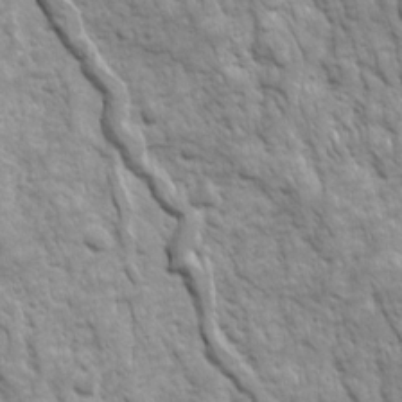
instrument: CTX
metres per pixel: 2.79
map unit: Ave
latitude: 16.4034
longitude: -132.1956
